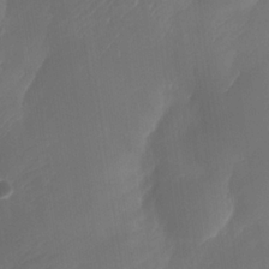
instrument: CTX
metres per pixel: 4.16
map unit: Nhe
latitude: -33.8801
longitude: -144.8947
